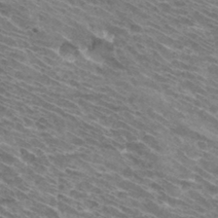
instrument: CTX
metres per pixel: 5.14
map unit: Hto
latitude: 32.4223
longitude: -42.5546
